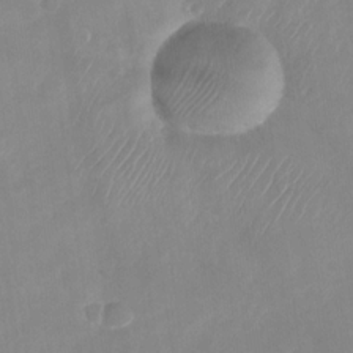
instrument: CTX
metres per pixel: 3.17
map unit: Nhu
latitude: -27.6532
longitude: -63.4994
